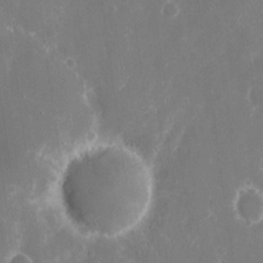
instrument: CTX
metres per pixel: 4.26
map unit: eHh
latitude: 8.6302
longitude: -70.8380
